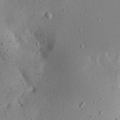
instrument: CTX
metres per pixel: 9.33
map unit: Aa
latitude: 13.1214
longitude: -140.4412
